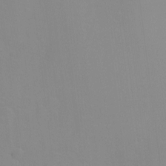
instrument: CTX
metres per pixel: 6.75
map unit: Ht
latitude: -8.8975
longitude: -34.7246
